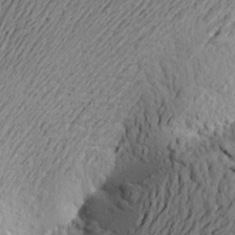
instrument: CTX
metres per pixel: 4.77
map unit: Aa
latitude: 21.6505
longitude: -149.4237
